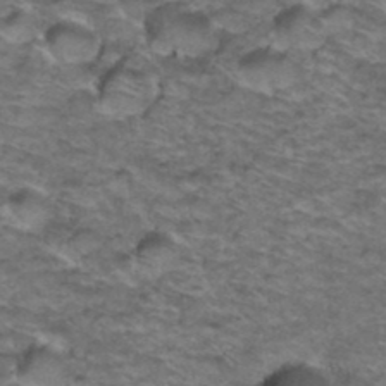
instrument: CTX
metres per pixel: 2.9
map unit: Hto
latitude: 38.1578
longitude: -43.6505
